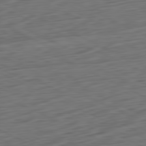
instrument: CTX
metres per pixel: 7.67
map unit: Ap
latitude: -81.9745
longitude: -77.0647
